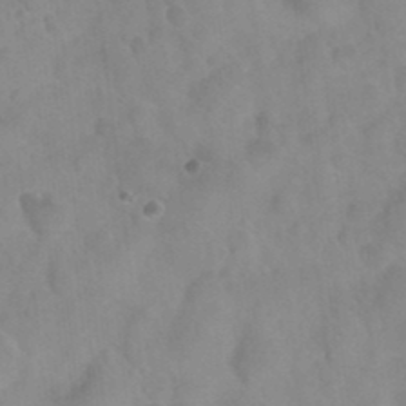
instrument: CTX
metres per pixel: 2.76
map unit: Nhu
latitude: 26.2712
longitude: -54.8758
